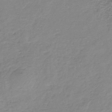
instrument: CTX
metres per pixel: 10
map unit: HNb
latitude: -34.9542
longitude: 52.1039
